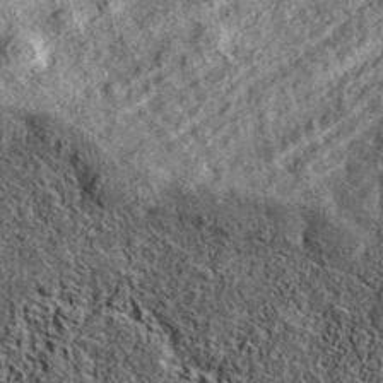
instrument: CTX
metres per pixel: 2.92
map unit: eAb
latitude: 37.7072
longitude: 108.3495
